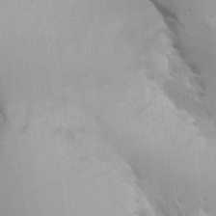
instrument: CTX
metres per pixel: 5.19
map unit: lHvf
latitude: 22.1200
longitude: 146.0850
